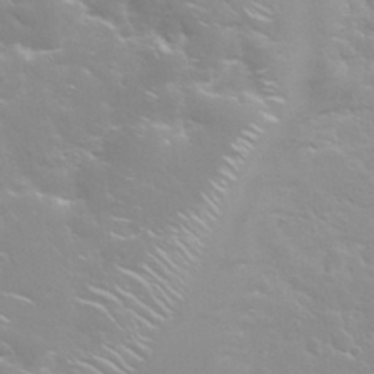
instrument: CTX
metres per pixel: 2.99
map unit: Nhu
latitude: 31.5371
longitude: -50.7813
